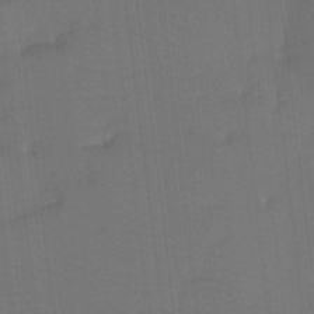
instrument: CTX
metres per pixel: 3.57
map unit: Htu
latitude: -13.5399
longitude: -46.4601
